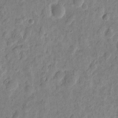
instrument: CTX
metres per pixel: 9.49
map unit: eHh
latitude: 9.4993
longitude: -73.7639
